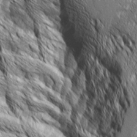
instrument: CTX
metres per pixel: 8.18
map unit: Aa
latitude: 8.5168
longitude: -129.4048
